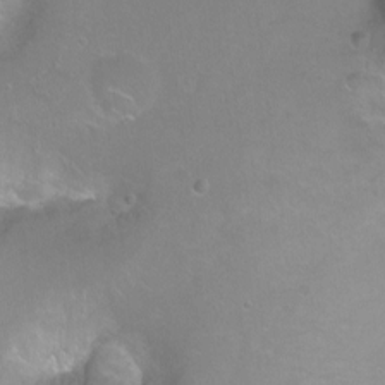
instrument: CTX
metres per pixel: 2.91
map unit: Ht
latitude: -5.4832
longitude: -34.7057
